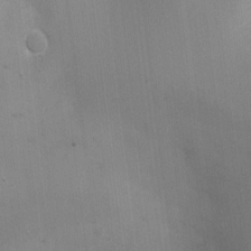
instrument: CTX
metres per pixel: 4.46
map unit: Nhu
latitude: 2.0444
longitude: -16.6112
